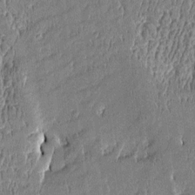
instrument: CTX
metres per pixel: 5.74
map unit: Htu
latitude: -5.4265
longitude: 176.4440
